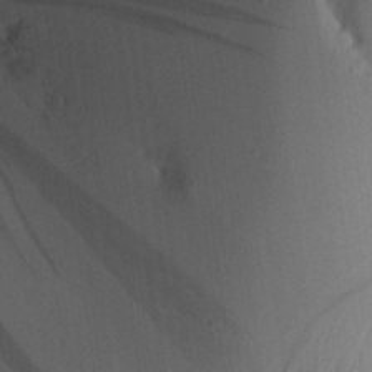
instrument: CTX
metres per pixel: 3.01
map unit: Aa
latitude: 22.2711
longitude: -147.0837
